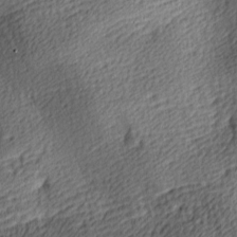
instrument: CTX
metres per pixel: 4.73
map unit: lAa
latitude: -9.1620
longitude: -125.2725
